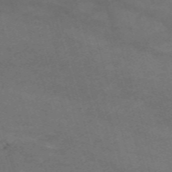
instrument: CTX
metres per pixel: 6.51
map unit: Nve
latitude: -59.6721
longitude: 58.8030
